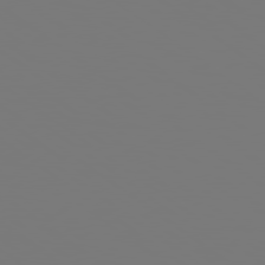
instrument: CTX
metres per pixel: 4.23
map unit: Hpe
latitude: 78.8947
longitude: -139.6316
